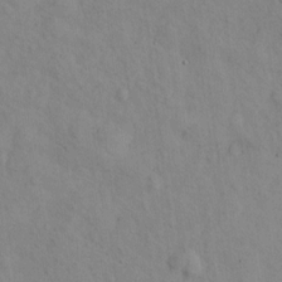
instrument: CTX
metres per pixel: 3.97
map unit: Hto
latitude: 7.1970
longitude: -60.3656
